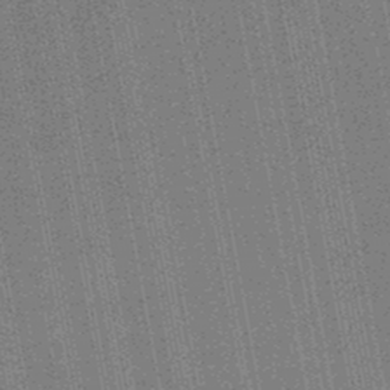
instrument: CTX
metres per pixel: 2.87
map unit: HNb
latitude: -45.7289
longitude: 52.9919
